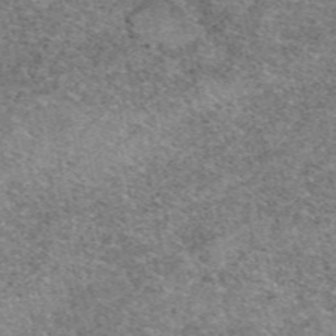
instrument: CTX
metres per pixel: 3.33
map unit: eAb
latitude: 49.1025
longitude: 114.2928
